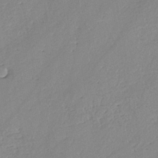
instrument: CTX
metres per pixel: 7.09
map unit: eHh
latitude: -45.1053
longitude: -28.6112
